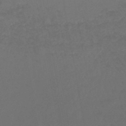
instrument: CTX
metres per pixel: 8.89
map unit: lHb
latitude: -46.0850
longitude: 74.7652
